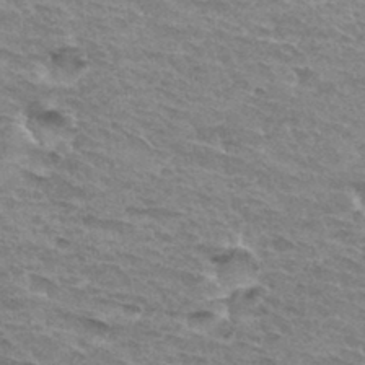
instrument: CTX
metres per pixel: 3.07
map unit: Hto
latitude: 33.4237
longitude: -45.2348
